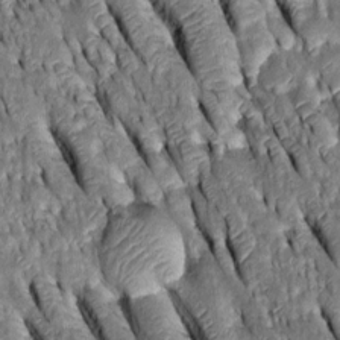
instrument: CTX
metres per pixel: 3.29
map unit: Htu
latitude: -0.8975
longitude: 148.8219
